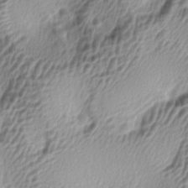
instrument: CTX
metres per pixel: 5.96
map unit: lAa
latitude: -5.2565
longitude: -123.1592
